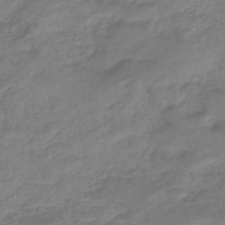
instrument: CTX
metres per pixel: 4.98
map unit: eHb
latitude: -44.8219
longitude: 85.3320
